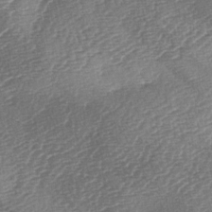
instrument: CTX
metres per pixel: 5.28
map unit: lAa
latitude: -3.1053
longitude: -128.7057
